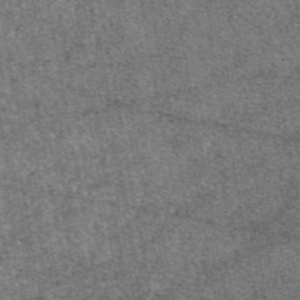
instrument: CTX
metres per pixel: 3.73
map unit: eAb
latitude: 47.5749
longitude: 107.3321
